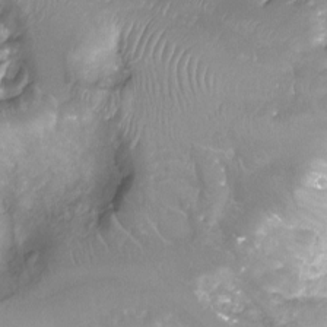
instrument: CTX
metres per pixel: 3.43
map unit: Ht
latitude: -8.7652
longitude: -20.1389
